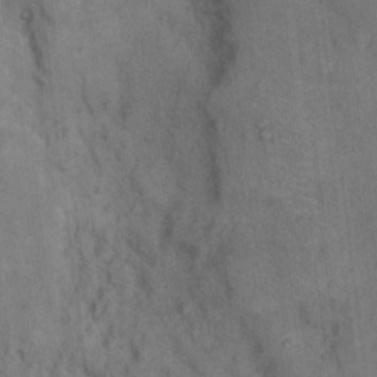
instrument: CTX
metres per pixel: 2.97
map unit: Hto
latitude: 9.6694
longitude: -60.9513
